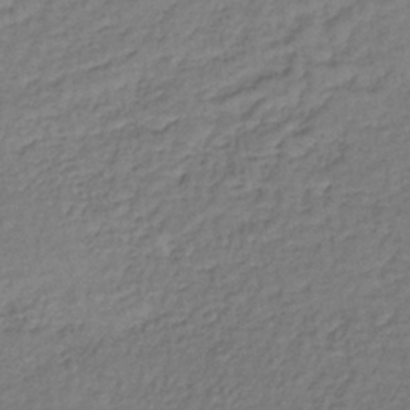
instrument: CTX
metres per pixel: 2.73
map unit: lHb
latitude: -35.8233
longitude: 63.3509
